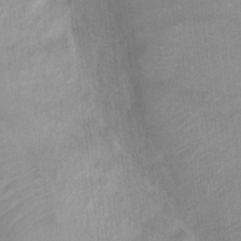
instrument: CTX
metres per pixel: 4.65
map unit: Ht
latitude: 3.1592
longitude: -27.0459
